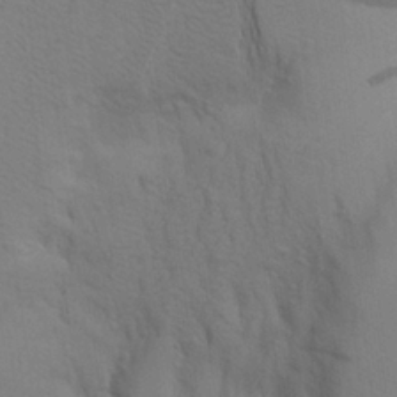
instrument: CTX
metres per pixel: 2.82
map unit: Aa
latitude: 24.4978
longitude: -148.6679
